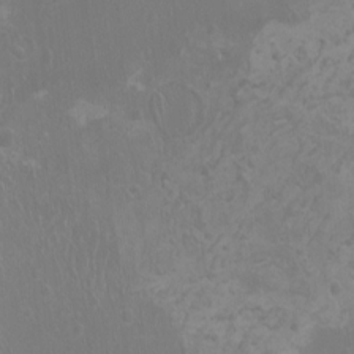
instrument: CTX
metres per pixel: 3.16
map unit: HNhu
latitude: -0.4062
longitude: 4.7841
